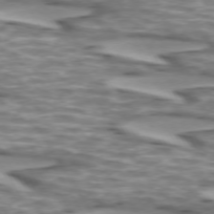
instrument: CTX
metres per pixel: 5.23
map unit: lApd
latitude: 73.2159
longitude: -57.0458
